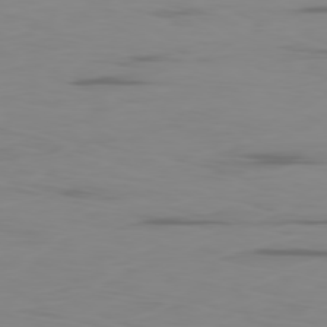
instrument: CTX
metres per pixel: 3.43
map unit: Ap
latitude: -79.1809
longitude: -71.0458
